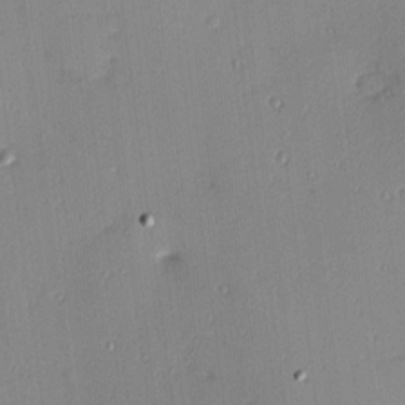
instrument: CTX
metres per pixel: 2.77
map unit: Hve
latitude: 13.7828
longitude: -90.6490
